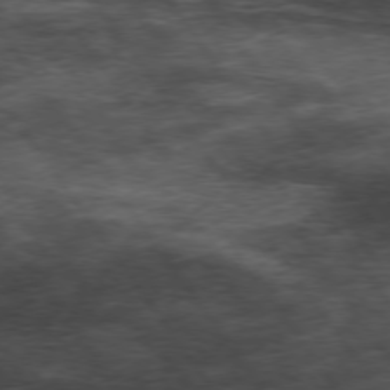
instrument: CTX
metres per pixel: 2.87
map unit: Hpe
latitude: 74.1389
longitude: -143.0648
